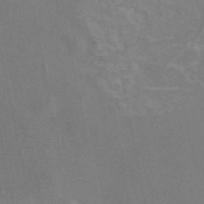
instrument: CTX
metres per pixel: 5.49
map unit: eAb
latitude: 46.8380
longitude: 116.0283
